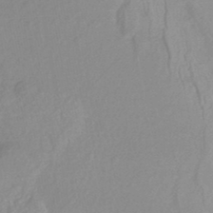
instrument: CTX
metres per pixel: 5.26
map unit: HNhu
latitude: -45.5777
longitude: 91.5777
